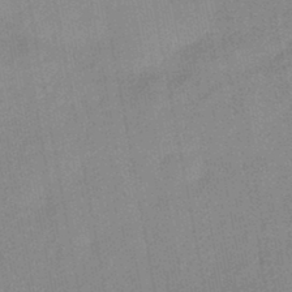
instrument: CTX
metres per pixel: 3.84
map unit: eHb
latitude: -44.0472
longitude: 86.2362
